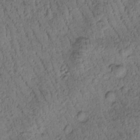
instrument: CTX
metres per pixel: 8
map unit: Htu
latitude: -2.8219
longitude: 173.2943
